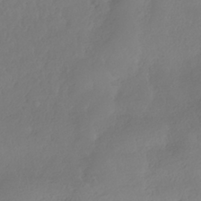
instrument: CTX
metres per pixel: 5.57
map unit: HNhu
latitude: -39.5777
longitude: 96.6141
